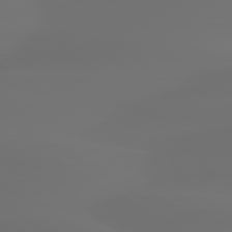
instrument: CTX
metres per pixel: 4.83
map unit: lApd
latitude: 80.1578
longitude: -85.9528
